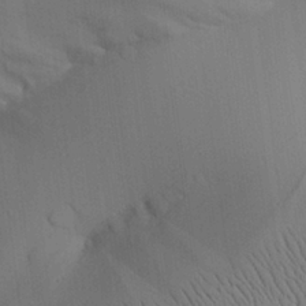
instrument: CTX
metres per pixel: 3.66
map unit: Aa
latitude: 26.3656
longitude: -137.1215
